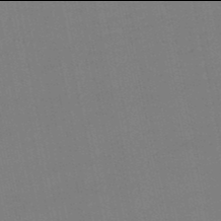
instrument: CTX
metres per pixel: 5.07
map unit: eHb
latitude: -50.0094
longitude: 72.5007
